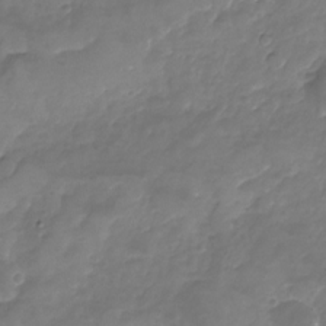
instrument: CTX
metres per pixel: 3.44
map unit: Nhu
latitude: -24.2172
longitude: -56.9702
